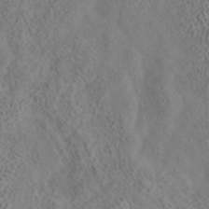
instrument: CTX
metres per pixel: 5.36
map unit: ANa
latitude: 41.9717
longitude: 16.6141
